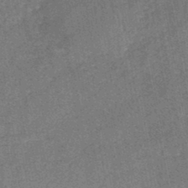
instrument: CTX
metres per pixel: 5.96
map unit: HNb
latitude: -44.9353
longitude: -36.7246
